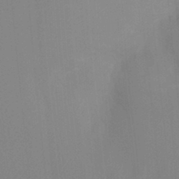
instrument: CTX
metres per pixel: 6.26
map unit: Ht
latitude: -8.5385
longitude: -31.3293
